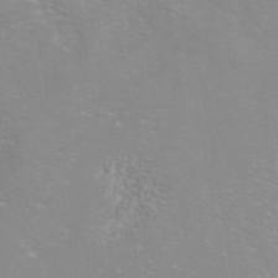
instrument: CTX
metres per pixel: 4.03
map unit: ANa
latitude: 41.0836
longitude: 28.6330
